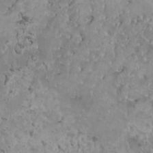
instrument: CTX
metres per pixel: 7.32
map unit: HNhu
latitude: 3.6883
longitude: 4.6518
